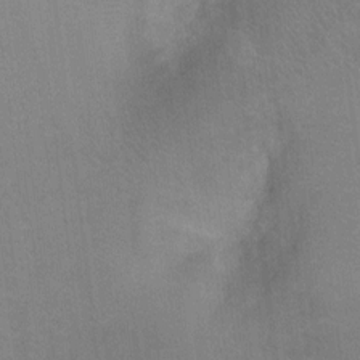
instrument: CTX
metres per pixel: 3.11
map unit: Ht
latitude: -1.4266
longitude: -33.3671
